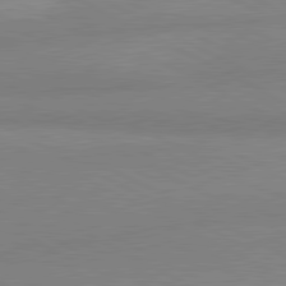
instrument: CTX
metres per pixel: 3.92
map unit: lApd
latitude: 81.0836
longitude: -179.8962
